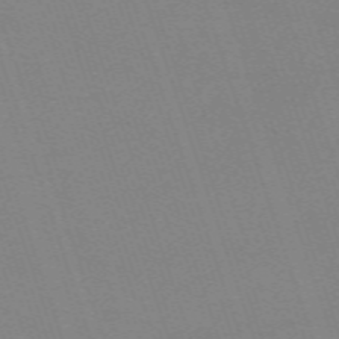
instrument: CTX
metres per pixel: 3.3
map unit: eHh
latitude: -64.6519
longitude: 51.3887
